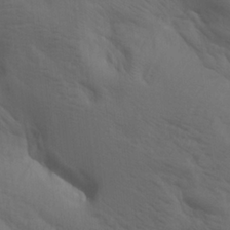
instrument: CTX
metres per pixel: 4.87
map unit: lAa
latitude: 19.8016
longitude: -139.2537
